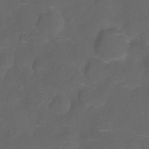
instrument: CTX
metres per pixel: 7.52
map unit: Nhu
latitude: -14.6141
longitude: -24.5734
